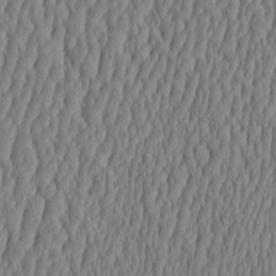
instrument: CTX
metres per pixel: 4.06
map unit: HNhu
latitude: -3.5966
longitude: 13.5966
